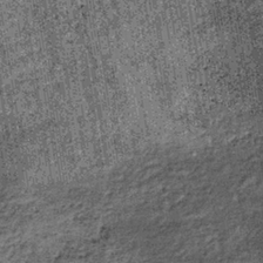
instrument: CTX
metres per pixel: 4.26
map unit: lHb
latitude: -36.5007
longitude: 67.3888
